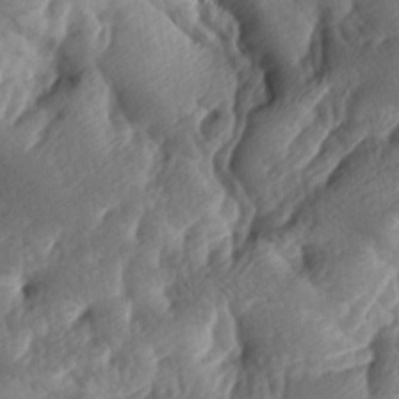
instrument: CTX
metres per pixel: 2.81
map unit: lAa
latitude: -8.6707
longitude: -126.8002
